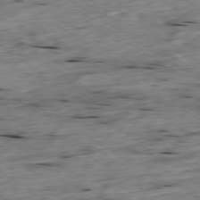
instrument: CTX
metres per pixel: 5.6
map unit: Ap
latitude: -79.4643
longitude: -89.0459
